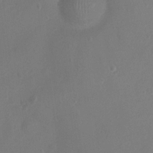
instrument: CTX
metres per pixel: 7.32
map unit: Ht
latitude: 1.2348
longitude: -21.5182
